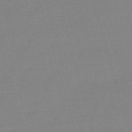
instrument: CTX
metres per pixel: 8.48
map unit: eHh
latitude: -61.8044
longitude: 52.1039
